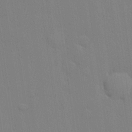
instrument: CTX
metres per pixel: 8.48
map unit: lHvf
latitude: 20.6491
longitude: 142.4440
